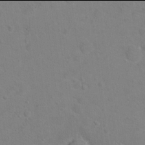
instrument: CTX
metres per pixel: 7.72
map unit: Hto
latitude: 17.9906
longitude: -39.4804
